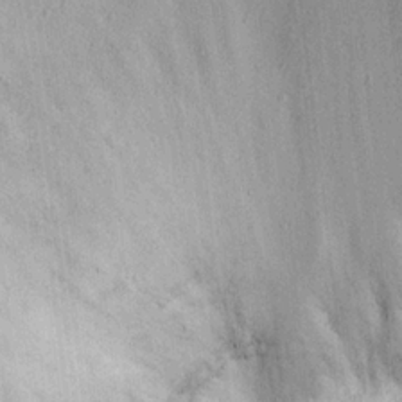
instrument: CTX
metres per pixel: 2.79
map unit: eHh
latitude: 21.0837
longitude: -71.1025
